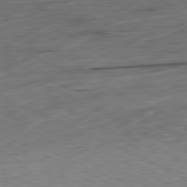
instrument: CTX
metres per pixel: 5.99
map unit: Ap
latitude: -81.2187
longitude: -68.4223
